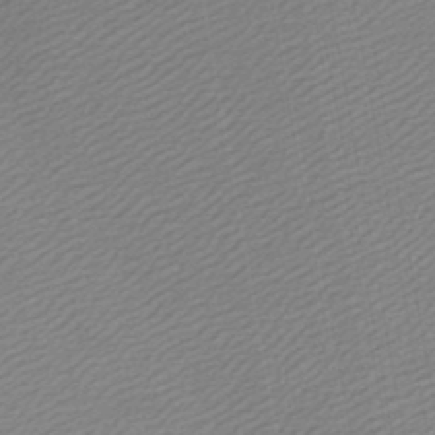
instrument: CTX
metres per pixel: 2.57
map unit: lHb
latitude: -46.7085
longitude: 59.3131
